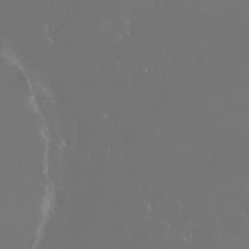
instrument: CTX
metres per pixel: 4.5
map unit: eHh
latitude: -2.6518
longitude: 20.3117
